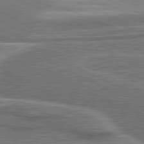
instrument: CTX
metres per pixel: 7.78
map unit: lApd
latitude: 81.3104
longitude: 141.8800
